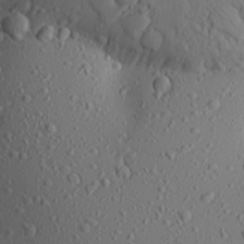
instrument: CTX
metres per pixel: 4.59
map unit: Aa
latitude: 23.0836
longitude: -144.0633
